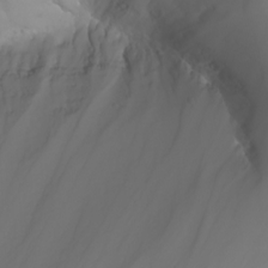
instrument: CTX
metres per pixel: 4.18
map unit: Nhu
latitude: -8.0661
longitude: -80.4601
